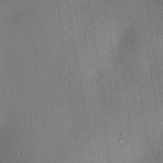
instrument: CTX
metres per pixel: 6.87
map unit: lHvf
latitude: 20.9136
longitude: 144.6519
